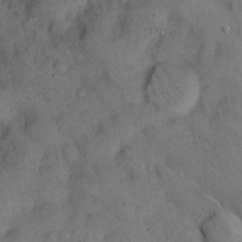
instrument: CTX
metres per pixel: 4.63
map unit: eHh
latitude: 15.4049
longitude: -62.0822
